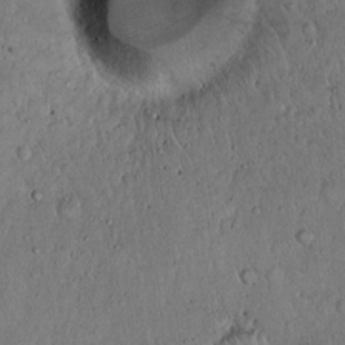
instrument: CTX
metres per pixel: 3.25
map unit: Hto
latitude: 14.7436
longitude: -56.9891
